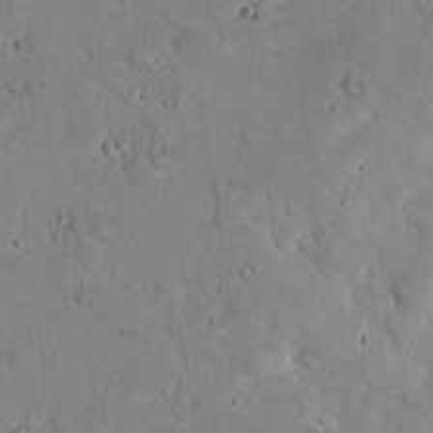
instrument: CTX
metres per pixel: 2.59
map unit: lAvf
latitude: 9.6505
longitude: 168.8030
